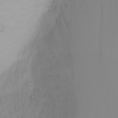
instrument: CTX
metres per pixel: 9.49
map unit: Nhu
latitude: -4.1794
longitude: -84.2145
